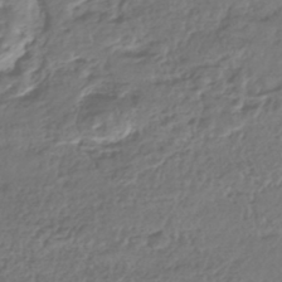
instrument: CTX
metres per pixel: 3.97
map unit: HNhu
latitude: -43.7477
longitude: 107.3699
